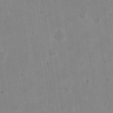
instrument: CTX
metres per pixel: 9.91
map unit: eHh
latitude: 20.9514
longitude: -70.0822
